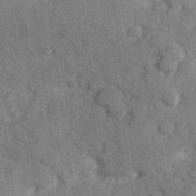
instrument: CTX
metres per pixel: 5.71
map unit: Hve
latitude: 25.6127
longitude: 147.5588
